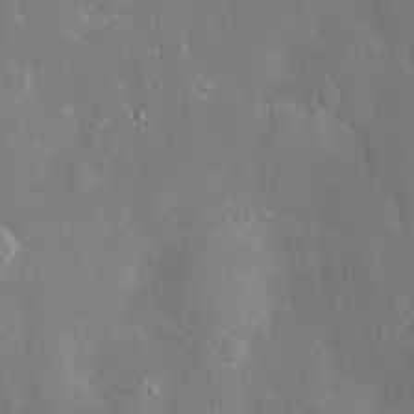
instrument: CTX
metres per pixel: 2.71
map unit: Hve
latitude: -11.5021
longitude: 175.2753
